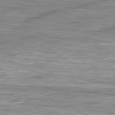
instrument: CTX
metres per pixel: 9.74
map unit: Hpe
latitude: -80.7274
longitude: 19.0486
